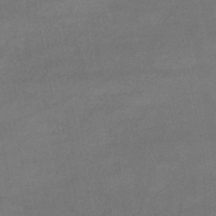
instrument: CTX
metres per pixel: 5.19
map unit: lHb
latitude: -46.3873
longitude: 62.3306
